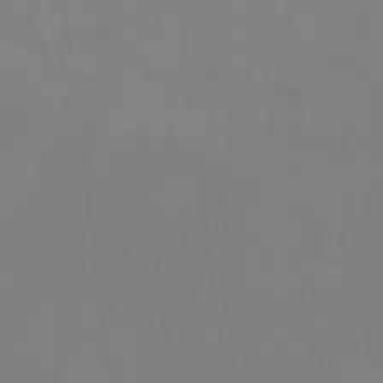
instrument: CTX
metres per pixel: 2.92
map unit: eHh
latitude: -8.6707
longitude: -69.0647
